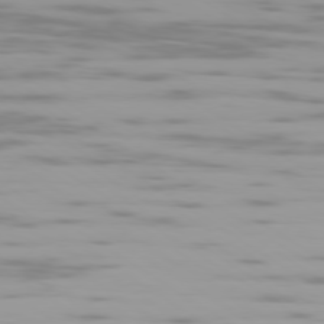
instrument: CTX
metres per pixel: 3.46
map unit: Ap
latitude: -79.4643
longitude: -102.5357
